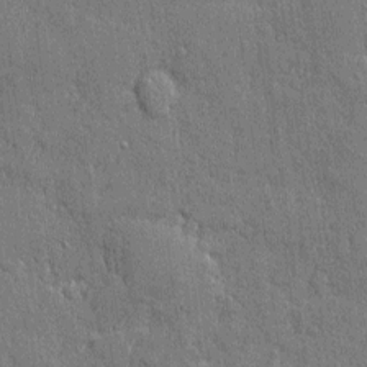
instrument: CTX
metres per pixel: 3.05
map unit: eHh
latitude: 4.5924
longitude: -75.5560
